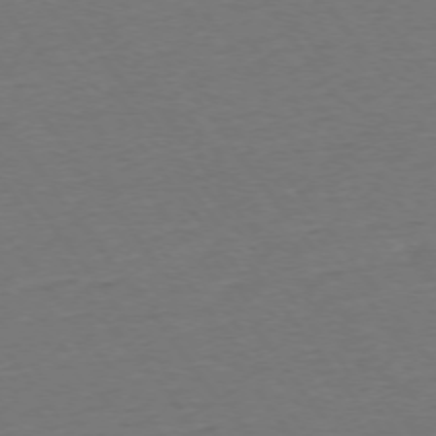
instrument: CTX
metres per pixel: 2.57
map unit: Ap
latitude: -75.2565
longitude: -83.7260
